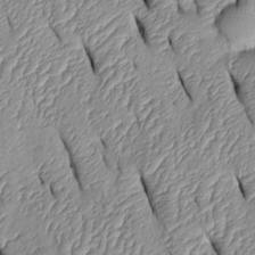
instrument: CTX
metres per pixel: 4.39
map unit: Htu
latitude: 1.7449
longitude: 149.2565
